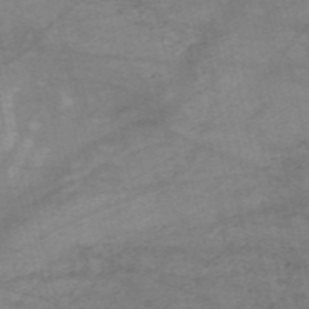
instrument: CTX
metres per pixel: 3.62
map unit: HNb
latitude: -54.7085
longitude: -44.4601
